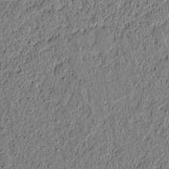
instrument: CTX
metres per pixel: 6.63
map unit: lAvf
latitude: 6.5924
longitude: 165.0109
